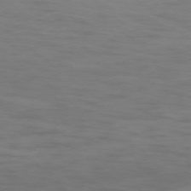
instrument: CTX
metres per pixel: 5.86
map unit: Ap
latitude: -78.0283
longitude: -94.9892
